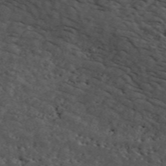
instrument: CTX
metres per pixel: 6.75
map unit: ANa
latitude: 49.7261
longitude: -81.5938
